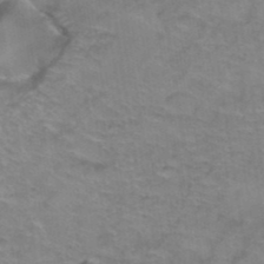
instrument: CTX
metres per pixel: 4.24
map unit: Hto
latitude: 38.8947
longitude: -41.8772
